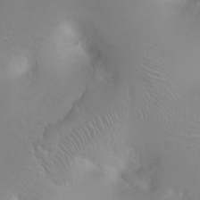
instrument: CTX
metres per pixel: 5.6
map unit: Ht
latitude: -2.2550
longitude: -61.3292
